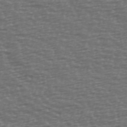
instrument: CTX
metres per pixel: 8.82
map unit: Ave
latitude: 39.1214
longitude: -113.8583
